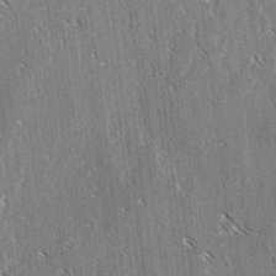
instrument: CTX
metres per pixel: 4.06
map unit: lAvf
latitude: -3.9745
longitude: -113.7449
